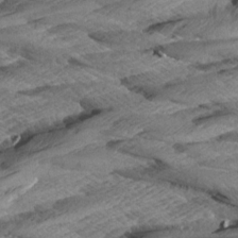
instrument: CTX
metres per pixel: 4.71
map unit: Aa
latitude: 8.6680
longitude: -135.1781
